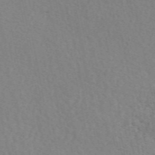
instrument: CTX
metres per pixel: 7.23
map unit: eAb
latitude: 50.7813
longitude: 108.2739
